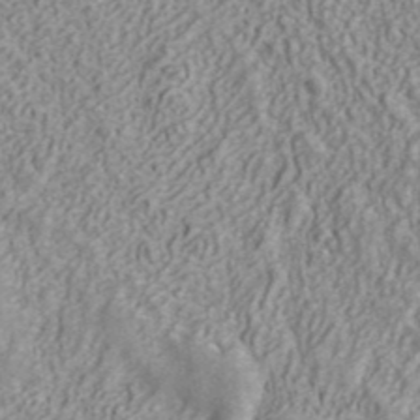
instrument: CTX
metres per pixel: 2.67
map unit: ANa
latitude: 41.7449
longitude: 30.8786
